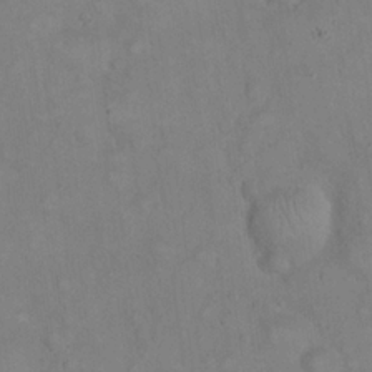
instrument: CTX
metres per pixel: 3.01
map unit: eHh
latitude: 22.0633
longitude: -62.0633
